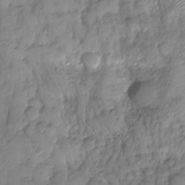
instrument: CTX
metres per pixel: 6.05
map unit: HNhu
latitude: -24.3306
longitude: 49.4455
